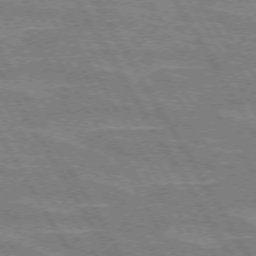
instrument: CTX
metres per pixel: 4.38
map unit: lApd
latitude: 72.5735
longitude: -55.7072
